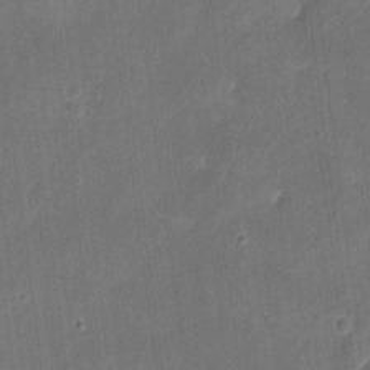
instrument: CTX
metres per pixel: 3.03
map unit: eHh
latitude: 8.6680
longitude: -73.3104
